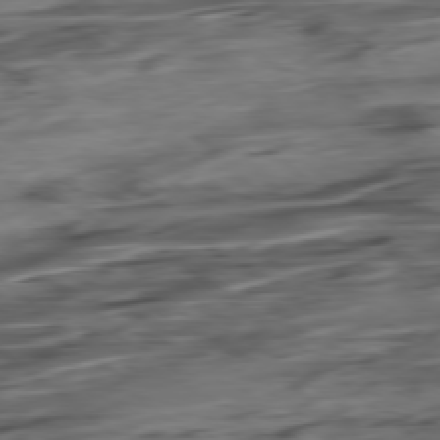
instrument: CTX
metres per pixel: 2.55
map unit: Hpe
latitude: -78.9352
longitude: -17.9150
